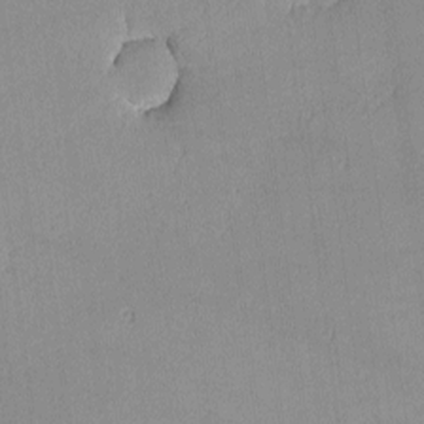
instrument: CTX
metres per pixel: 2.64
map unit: lHvf
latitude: -13.1620
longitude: -102.8002
